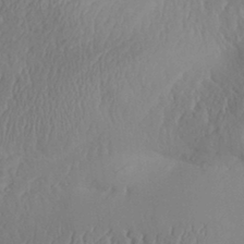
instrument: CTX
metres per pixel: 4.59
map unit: Aa
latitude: 32.5168
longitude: -141.2537
